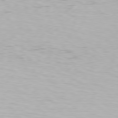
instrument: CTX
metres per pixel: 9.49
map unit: Hpe
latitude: 77.2915
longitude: -130.1956
